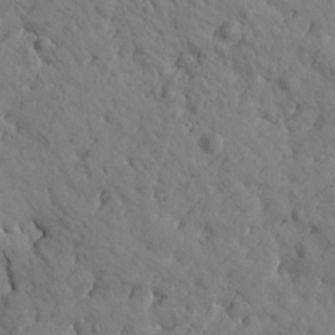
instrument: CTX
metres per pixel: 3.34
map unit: Htu
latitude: 1.4993
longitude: 178.3873
